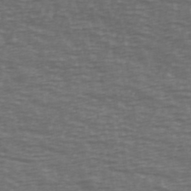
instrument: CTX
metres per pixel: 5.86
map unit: Ave
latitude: 39.9150
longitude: -113.2537
